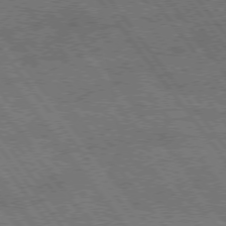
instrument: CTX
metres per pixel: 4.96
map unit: Hpe
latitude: 74.6113
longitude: -149.7828
